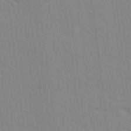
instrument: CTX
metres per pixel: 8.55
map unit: lAvf
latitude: 15.9151
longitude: -128.1767
